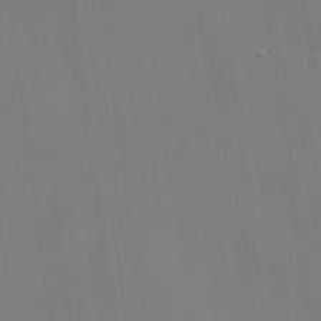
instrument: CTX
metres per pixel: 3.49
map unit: lHvf
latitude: 22.5735
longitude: 141.0297
